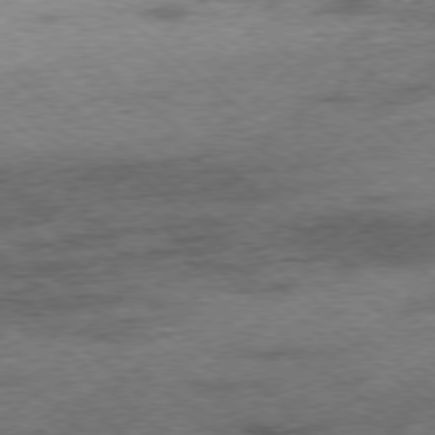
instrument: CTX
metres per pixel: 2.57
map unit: Ap
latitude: -78.2928
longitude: -49.9717
